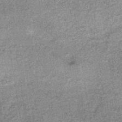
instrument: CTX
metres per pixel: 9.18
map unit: lHb
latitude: -37.4454
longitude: 65.4833
